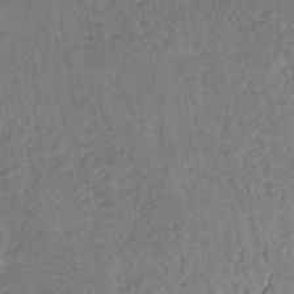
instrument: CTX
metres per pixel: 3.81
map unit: lHb
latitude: -38.3306
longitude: 62.2739
